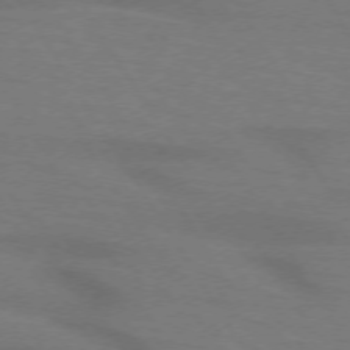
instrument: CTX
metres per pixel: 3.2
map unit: lApd
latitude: 72.6113
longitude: -57.8961
